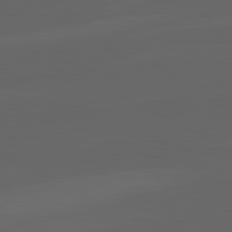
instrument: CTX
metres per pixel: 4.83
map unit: lApd
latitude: 82.1388
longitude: 129.7667
